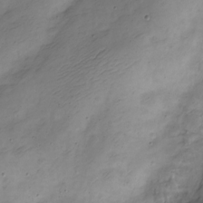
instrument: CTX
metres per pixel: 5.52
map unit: Nve
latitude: -23.2376
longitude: 106.6897
